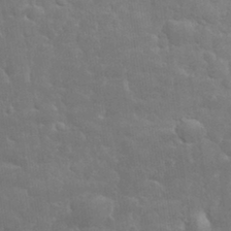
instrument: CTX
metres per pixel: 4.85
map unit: eHh
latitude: 32.9703
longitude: -64.0444
